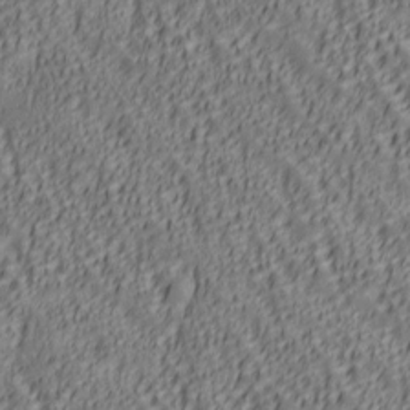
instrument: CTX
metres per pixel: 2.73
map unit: lAa
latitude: 6.4979
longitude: -116.5357
